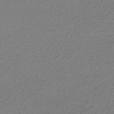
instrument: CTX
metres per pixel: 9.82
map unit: HNhu
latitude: -44.5385
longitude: 95.5588
